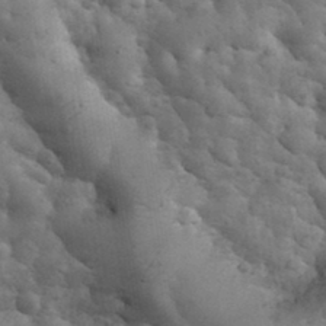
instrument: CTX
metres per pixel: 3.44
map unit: eHh
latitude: 33.7639
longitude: -67.4804
